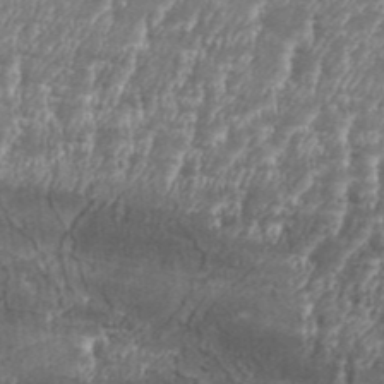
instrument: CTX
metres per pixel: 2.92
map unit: Aa
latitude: 34.0822
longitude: -135.6505
